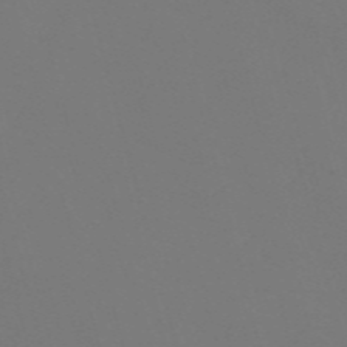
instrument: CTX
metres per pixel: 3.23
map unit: Nve
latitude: -58.5762
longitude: 60.2173
